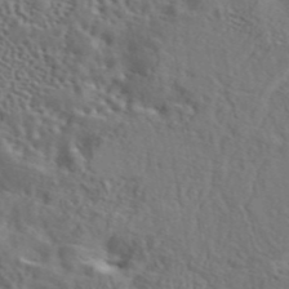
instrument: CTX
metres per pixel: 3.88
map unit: eAb
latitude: 43.4615
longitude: 112.4629
